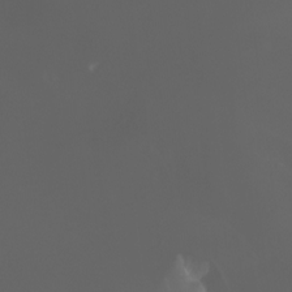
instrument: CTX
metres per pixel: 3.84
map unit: Aa
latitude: -7.0108
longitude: -73.0648
